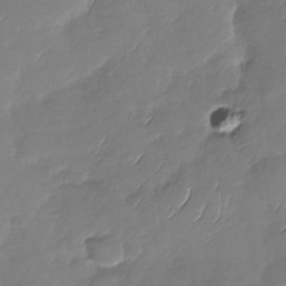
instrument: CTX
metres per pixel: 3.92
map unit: Nhu
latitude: -29.3321
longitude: -60.6490
